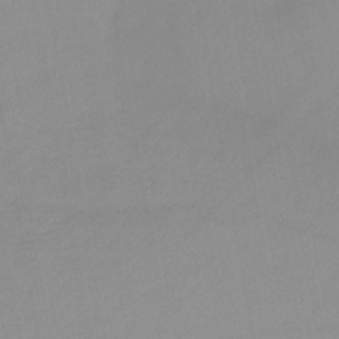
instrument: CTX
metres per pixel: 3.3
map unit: HNb
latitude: -44.7652
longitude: -43.0647
